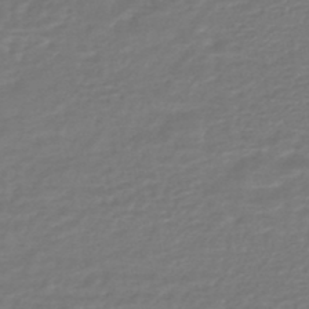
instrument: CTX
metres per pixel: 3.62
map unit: HNhu
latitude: -47.0675
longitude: 96.4629
